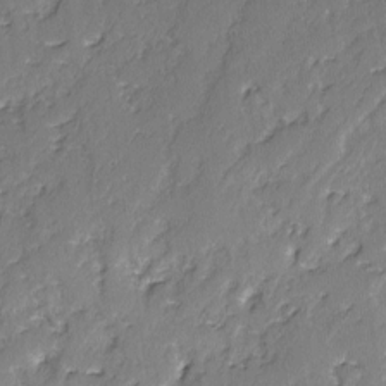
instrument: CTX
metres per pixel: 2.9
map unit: lAvf
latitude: -2.7841
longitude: -107.2537
